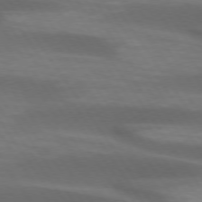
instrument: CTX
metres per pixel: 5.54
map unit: lApd
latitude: 74.2334
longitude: -52.6680
